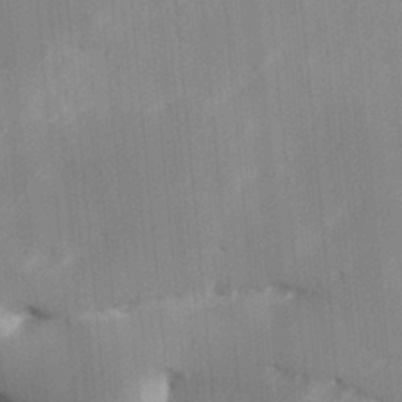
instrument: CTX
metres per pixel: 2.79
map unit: Hve
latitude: 31.4238
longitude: 148.8786
